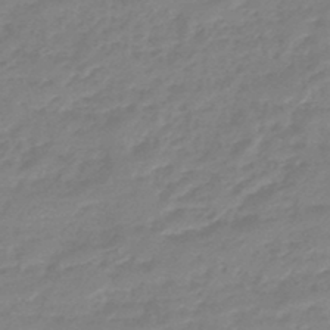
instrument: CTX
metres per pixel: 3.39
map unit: eHb
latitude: -45.8422
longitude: 83.1431
